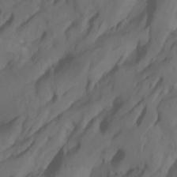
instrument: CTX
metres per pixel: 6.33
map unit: Htu
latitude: -7.2187
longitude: -65.8772
